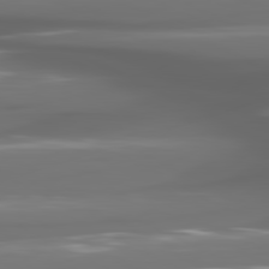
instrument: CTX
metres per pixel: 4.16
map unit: lApd
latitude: 80.9703
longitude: -141.1025
